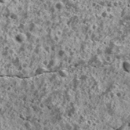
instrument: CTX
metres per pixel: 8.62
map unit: Ave
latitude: 18.4790
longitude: -134.7813
